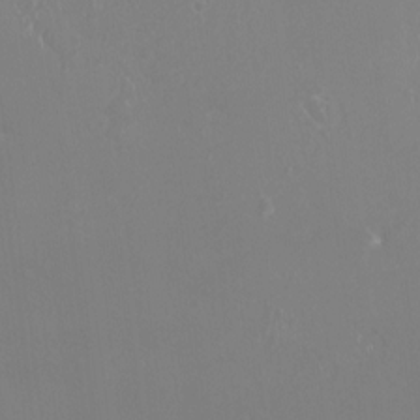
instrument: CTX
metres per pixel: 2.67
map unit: HNhu
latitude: -0.4629
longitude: 3.6532
